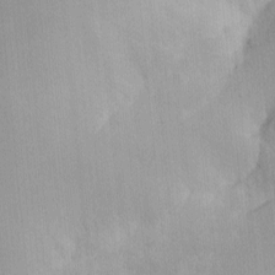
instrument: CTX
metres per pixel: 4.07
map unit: lHvf
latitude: -10.8408
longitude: -103.3481
